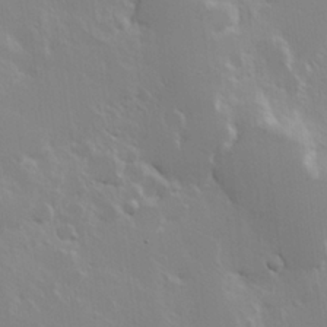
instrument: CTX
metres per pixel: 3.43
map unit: Hve
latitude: 24.0633
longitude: 145.5021
